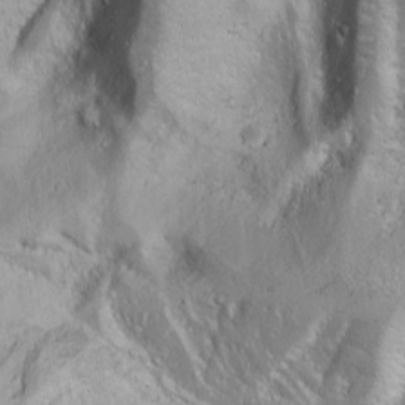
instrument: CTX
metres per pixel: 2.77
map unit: Ave
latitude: 11.1214
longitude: -103.9906
